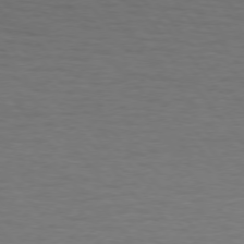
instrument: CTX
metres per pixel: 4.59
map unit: Hpe
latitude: 74.6302
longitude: -131.8773
